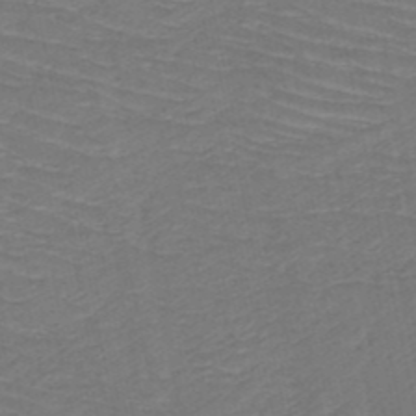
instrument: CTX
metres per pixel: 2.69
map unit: HNb
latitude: -50.0850
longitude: -51.7827
